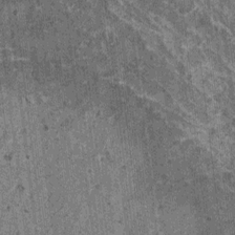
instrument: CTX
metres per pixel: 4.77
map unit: HNhu
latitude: 0.9324
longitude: 4.9730
